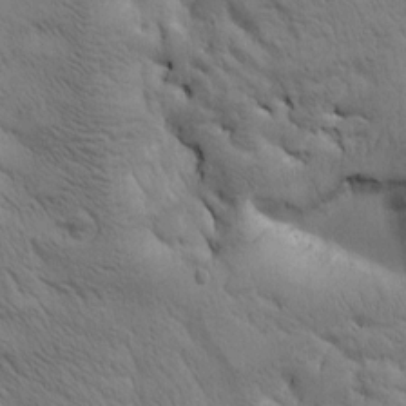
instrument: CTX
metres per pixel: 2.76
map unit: Htu
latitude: 0.8191
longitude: 174.0472
